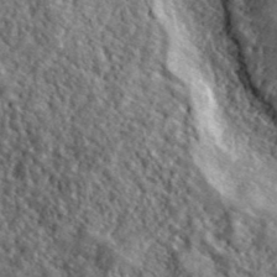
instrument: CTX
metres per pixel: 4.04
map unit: lHvf
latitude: 41.1592
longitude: -89.3671
